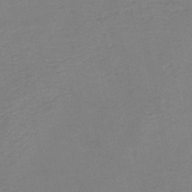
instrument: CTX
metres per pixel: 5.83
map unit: HNb
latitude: -45.6533
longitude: -47.1781
